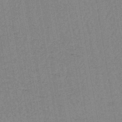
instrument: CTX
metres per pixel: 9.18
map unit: lHb
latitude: -42.3495
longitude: 62.7463
